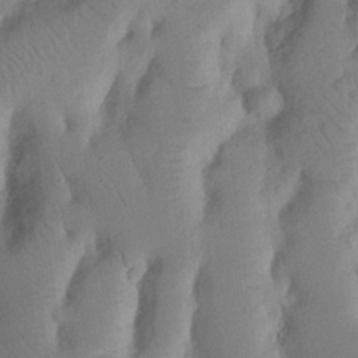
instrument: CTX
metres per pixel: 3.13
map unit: Nhu
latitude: 19.9906
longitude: -74.2145
